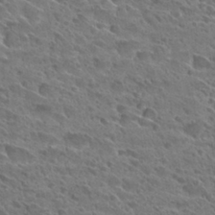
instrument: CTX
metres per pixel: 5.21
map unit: Hto
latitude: 28.6490
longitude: -39.4048
